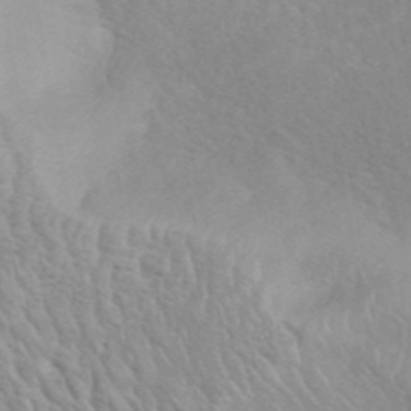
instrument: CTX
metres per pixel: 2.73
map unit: ANa
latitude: 42.8380
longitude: 53.8044
